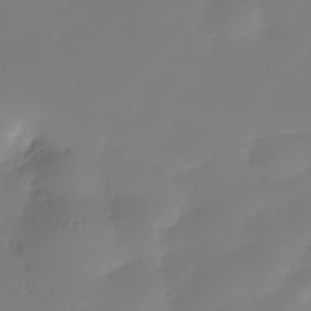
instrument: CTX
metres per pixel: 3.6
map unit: Nhe
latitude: -35.7478
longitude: -144.2711
